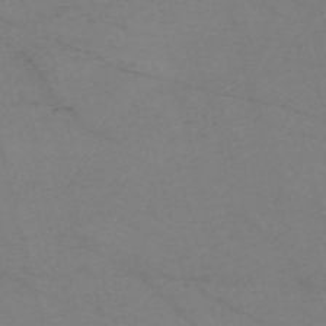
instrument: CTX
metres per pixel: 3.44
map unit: Nve
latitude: -57.8800
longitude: 51.0675
